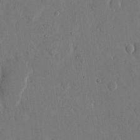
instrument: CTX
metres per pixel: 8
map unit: eHh
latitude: 13.5749
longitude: -70.3467
